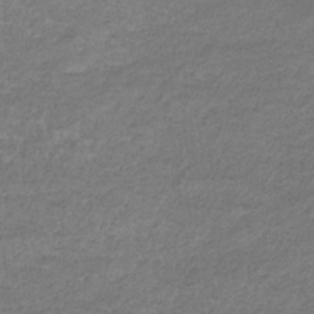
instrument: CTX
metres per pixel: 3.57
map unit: eHb
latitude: -32.5007
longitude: 68.5006
